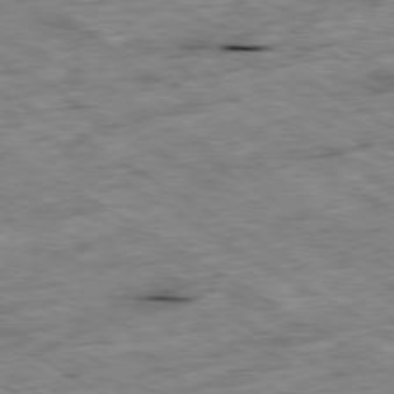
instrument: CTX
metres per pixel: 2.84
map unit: Ap
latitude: -80.0661
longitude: -86.3278
